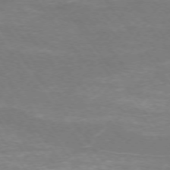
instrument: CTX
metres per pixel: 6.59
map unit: Ap
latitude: -75.1809
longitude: -70.1767
